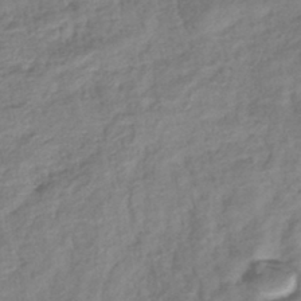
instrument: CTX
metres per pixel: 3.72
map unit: lHb
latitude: -40.3873
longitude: 74.0472
